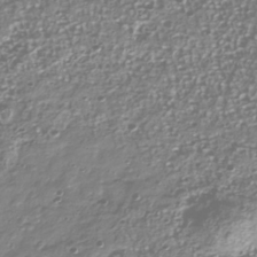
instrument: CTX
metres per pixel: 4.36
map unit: Nhu
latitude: -40.0283
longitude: -81.7261
